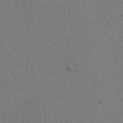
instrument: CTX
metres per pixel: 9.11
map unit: lAa
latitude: 12.8758
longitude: -108.1955
